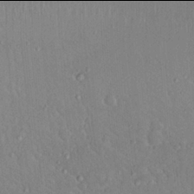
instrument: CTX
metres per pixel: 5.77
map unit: Nhu
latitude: 17.9906
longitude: -34.2144
